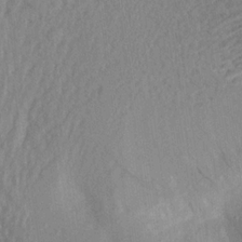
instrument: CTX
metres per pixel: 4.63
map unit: Aa
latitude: 19.1214
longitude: -146.9325
